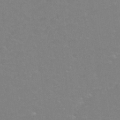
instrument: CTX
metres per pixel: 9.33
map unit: Nhu
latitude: 24.8380
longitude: -54.1578
